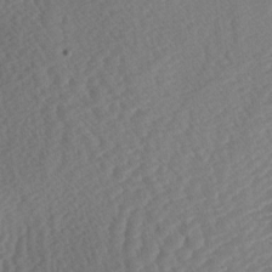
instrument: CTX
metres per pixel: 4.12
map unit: lAa
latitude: -2.8030
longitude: -127.5749
